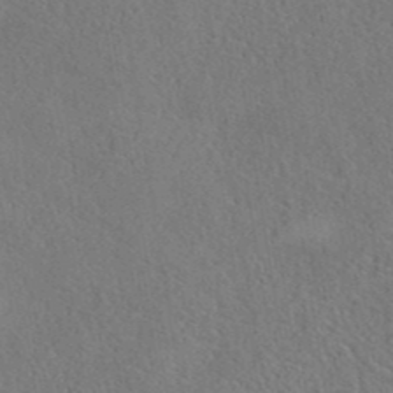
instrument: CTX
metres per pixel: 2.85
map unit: eAb
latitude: 41.1214
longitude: 108.8030
